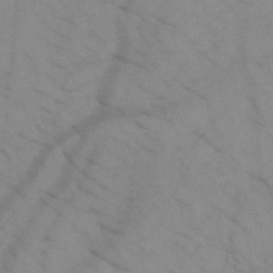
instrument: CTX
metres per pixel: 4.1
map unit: HNb
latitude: -45.1809
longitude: -41.0080
